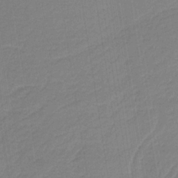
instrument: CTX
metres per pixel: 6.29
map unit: HNb
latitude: -37.0864
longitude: 57.6155
